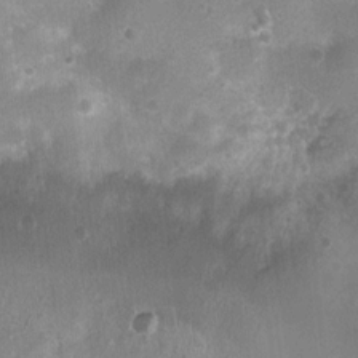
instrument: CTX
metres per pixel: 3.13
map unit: Nhu
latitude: 6.1578
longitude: -18.2333
